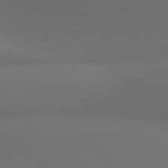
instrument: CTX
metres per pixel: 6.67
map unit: lApd
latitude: 81.1025
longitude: 138.4251
